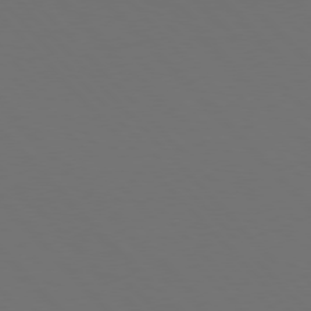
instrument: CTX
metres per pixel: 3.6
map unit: Hpe
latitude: 76.7813
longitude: -169.1025
